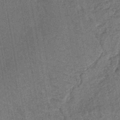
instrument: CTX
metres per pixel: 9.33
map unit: lHb
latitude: -43.9556
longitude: 80.1417
